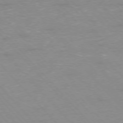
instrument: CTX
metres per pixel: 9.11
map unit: Ap
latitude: -76.6707
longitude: -61.2537
